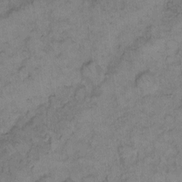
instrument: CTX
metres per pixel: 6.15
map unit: eHh
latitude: 9.0081
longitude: -63.2726
